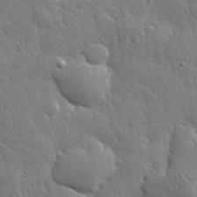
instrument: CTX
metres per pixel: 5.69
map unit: eHh
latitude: 31.7072
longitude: -79.1026
